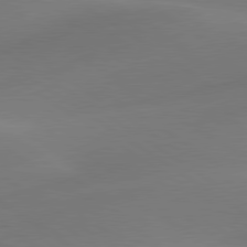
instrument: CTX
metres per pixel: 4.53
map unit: lApd
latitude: 79.9528
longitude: -90.4979
